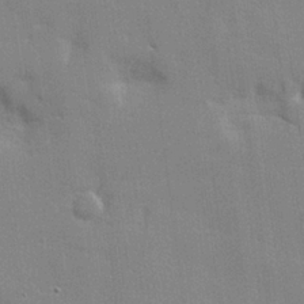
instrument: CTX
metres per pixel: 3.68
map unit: lHvf
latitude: 24.3089
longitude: 142.7085
